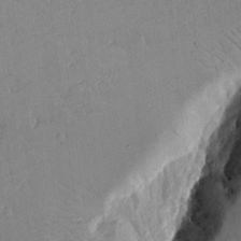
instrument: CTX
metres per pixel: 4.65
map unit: lAvf
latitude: 16.4223
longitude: -127.7072
